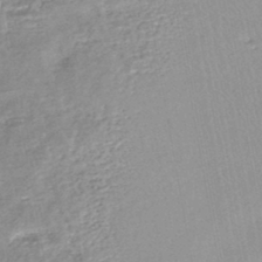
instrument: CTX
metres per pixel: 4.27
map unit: HNhu
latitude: -44.0283
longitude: 101.5210
